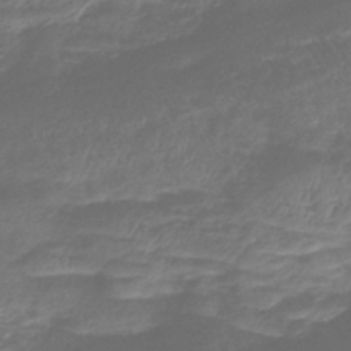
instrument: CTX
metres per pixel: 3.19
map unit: eHb
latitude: -40.2928
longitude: 78.4440
